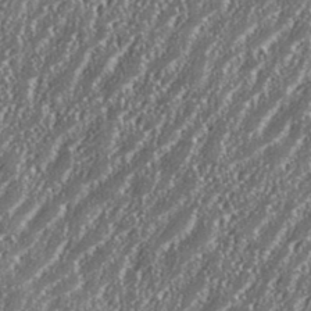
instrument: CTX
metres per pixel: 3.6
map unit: eHh
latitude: 35.4615
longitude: -132.1389
